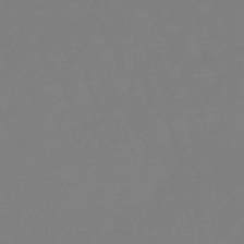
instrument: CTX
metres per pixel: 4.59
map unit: eHb
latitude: -49.7856
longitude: 77.7667
